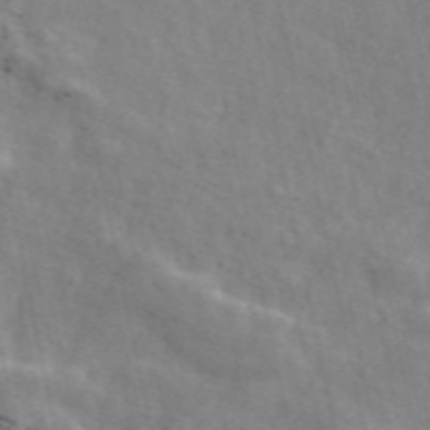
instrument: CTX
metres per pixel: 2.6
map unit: ANa
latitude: 50.4601
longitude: -82.0444
